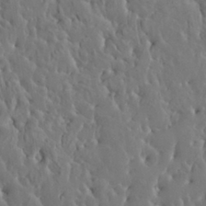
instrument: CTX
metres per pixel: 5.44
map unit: HNhu
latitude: 5.9906
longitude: -0.5545
